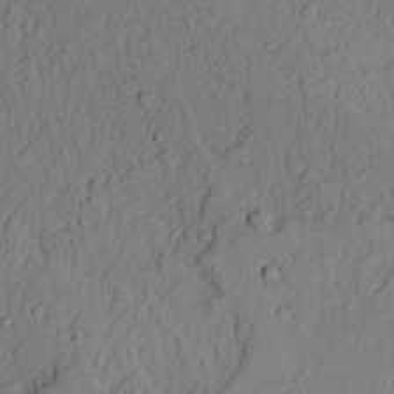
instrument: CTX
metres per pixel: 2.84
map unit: lAvf
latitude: 23.0458
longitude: -109.8961
